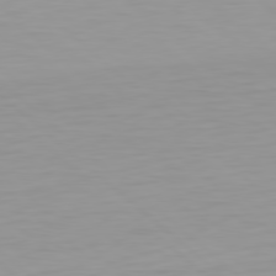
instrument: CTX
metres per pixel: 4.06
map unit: Hpe
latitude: 78.2523
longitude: -168.8947
